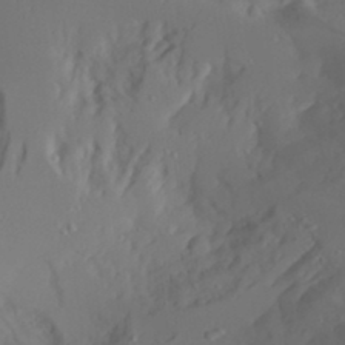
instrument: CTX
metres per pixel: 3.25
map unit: Aa
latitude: 24.1766
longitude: -131.3104
